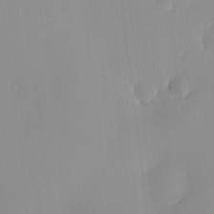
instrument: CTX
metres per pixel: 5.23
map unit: HNhu
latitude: -5.1809
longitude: 15.4833
